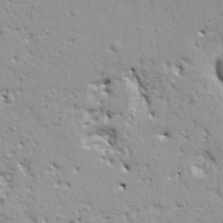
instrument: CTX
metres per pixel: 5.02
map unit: Ht
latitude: 9.1781
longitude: -76.5734
